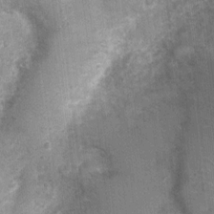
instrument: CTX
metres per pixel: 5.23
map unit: Nhu
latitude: 1.0269
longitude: -17.4426
